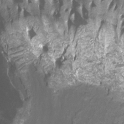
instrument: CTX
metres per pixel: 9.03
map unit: Htu
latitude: -12.6519
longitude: -71.4804
